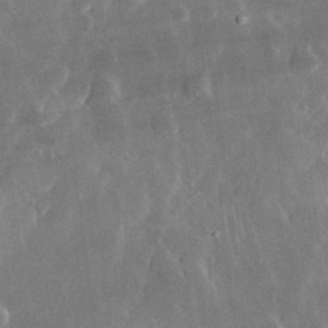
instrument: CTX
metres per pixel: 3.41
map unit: lHvf
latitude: 32.8758
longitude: -91.1592
